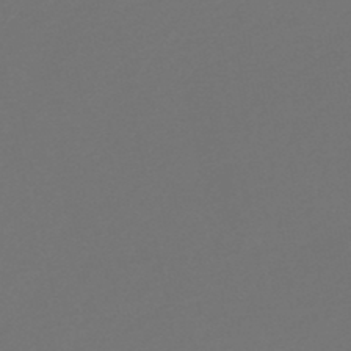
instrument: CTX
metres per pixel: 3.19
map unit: HNb
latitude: -47.7288
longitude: 57.1053
